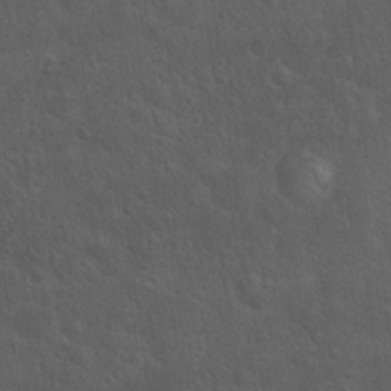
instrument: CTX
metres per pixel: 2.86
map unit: Hto
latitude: 18.9891
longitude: -54.2333
